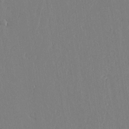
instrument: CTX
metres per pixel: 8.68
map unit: lAvf
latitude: 17.4237
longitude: -126.4979
